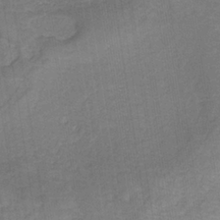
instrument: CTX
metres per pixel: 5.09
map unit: HNb
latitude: -35.1431
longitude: 54.4440
